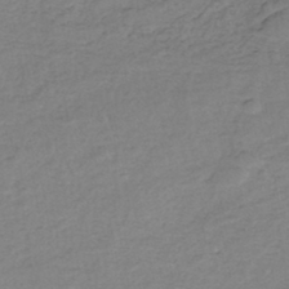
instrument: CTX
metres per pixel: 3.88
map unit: eHh
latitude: -45.7289
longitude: -29.4804
